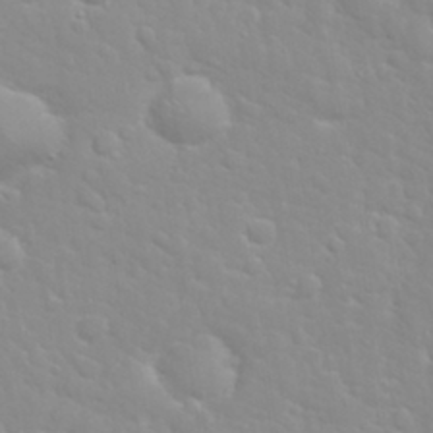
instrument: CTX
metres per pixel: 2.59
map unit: eHh
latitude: 32.1956
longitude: -60.5168
